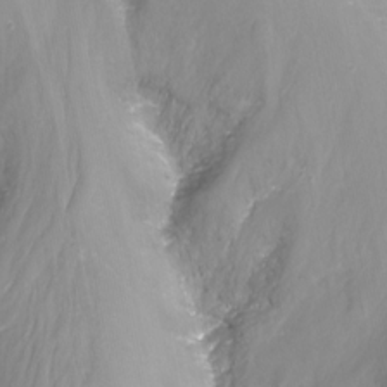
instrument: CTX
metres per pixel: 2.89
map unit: Nhu
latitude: -14.3873
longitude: -63.2537
